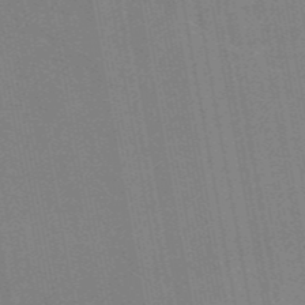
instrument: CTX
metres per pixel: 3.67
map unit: eAb
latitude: 45.8394
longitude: 122.2362
